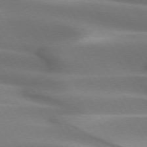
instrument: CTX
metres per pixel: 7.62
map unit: lApd
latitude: 73.0270
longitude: -51.6316
